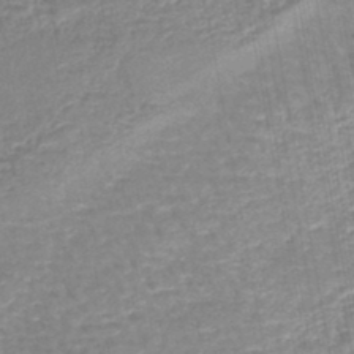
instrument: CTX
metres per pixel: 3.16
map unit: lHb
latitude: -45.2376
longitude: 77.8800
